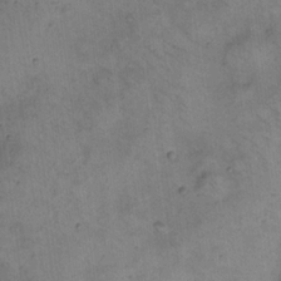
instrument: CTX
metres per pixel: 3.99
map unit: eHh
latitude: 20.7624
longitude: -61.0080
